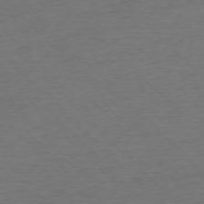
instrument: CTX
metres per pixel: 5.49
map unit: Ap
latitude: -76.7085
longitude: -94.3467
